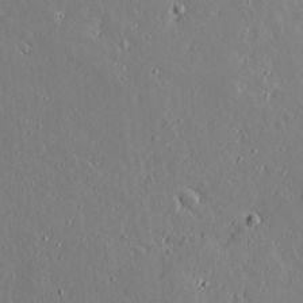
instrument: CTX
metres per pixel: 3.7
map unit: lAvf
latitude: 16.9325
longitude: -126.6869
